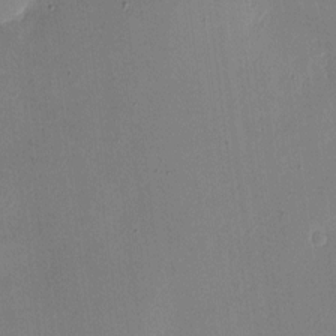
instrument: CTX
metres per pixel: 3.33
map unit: eHh
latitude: 4.7624
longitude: -72.4223
